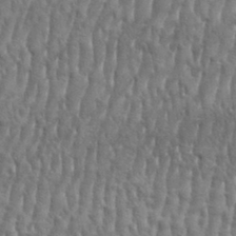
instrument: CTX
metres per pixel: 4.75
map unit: eHh
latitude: 33.4049
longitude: -140.8758
